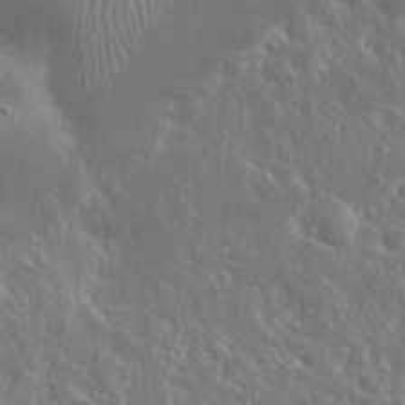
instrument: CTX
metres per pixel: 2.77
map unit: Nhu
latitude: 25.4804
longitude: -59.3860
